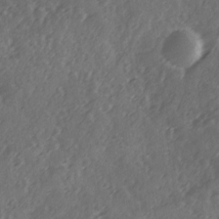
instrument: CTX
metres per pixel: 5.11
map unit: Ave
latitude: 12.5357
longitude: -103.3670
